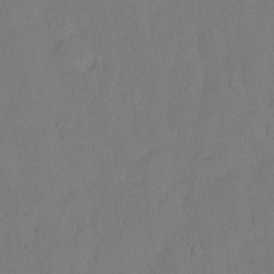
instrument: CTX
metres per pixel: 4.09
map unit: Nhu
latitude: 26.9514
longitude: -72.7247
